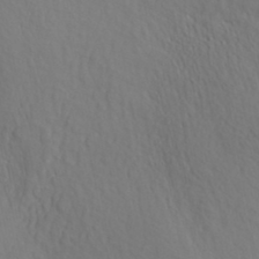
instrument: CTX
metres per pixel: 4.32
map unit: ANa
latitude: 36.0444
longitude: 14.6519
